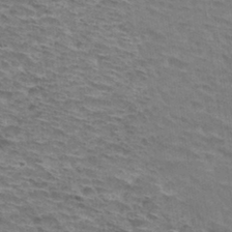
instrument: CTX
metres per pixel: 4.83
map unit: Hto
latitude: 33.1403
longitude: -44.4412
